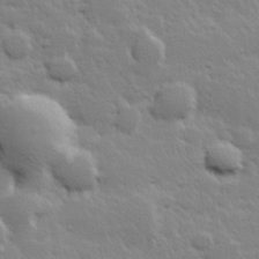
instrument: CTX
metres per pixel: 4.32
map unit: Hve
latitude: 24.2144
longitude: 144.6896
